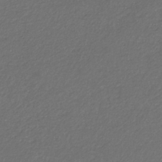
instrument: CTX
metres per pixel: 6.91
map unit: eHb
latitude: -32.1606
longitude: 70.0850
